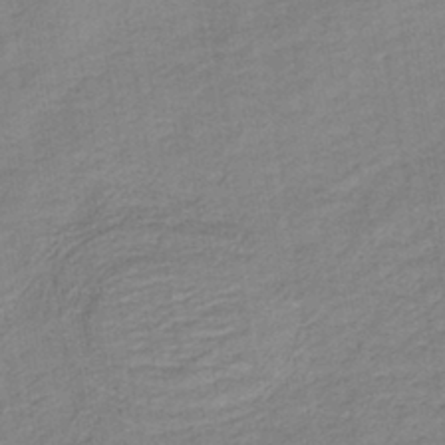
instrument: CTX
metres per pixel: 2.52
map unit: HNb
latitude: -40.8597
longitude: 50.7274
